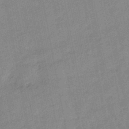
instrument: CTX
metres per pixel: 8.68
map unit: lHb
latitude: -48.2551
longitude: 77.9178
